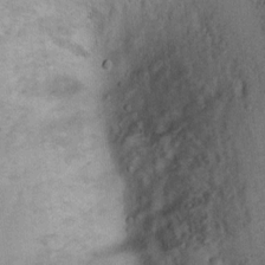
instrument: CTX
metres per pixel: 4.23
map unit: Ht
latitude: 8.8002
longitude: -36.3656
